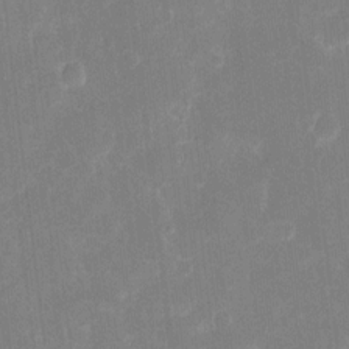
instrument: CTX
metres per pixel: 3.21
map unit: eHh
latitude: 6.7624
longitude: -69.4427
